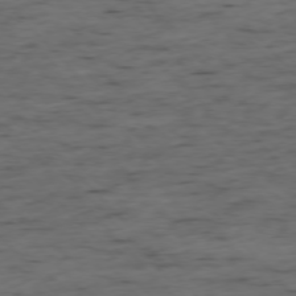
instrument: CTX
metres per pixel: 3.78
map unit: Ap
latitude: -76.4629
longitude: -91.6505
